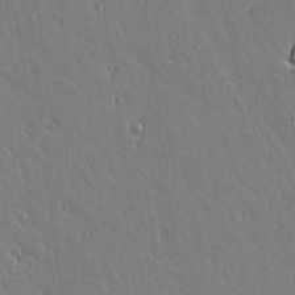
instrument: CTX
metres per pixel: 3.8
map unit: lAvf
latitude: 14.8947
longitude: -125.9906
